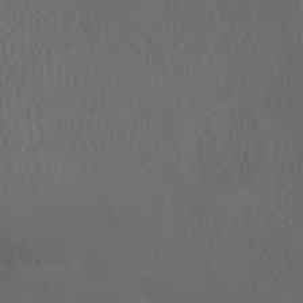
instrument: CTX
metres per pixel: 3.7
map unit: eHh
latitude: -2.6707
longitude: 19.5399
